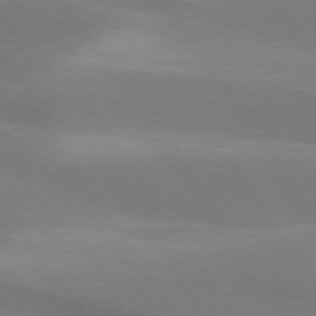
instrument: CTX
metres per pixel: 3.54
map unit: lApd
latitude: 75.3671
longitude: -66.5167
